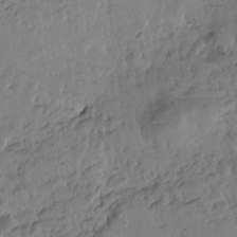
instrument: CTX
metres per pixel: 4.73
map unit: Htu
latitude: -0.6330
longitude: -176.8380
